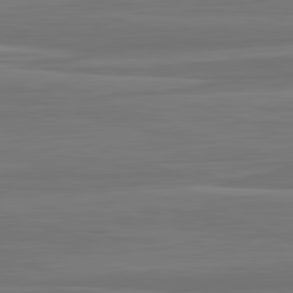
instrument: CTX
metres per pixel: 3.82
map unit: lApd
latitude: 82.9324
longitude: 169.2565
